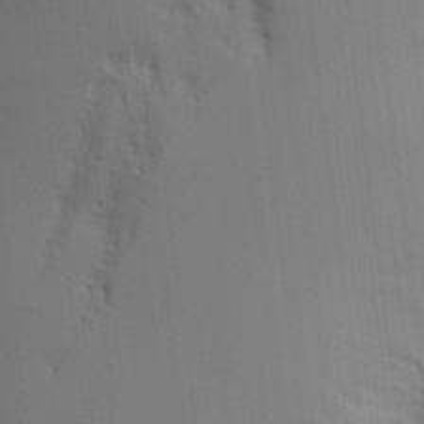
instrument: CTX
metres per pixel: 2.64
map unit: Aa
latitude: 15.4049
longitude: -147.4994
